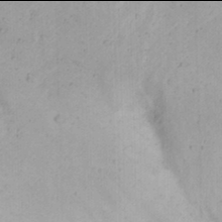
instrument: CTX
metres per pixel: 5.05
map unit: Nhu
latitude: 21.9906
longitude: -70.3467
